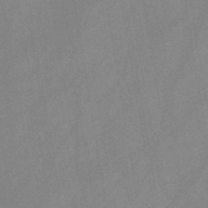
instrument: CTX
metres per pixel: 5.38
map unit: HNb
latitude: -45.5399
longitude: -38.1578
